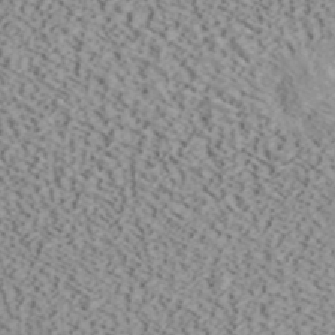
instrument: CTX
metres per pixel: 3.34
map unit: ANa
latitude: 40.3845
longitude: 19.1053
